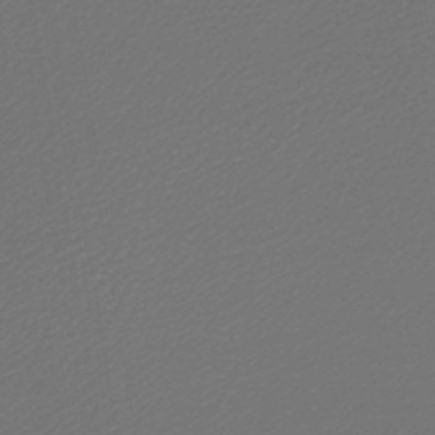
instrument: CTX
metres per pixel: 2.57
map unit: lHb
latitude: -45.7100
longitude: 57.0864
